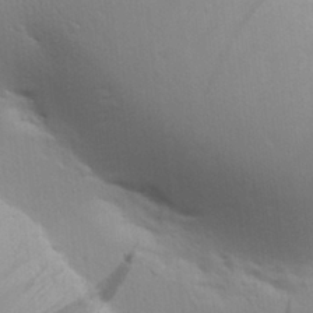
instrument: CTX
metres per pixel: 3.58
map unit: Aa
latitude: 27.0648
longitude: -136.6491
